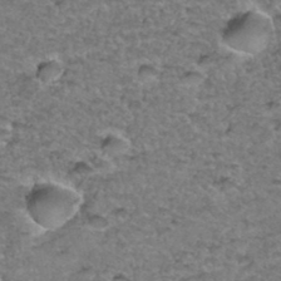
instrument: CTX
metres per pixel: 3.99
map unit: Hto
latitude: 35.5749
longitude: -48.2522
